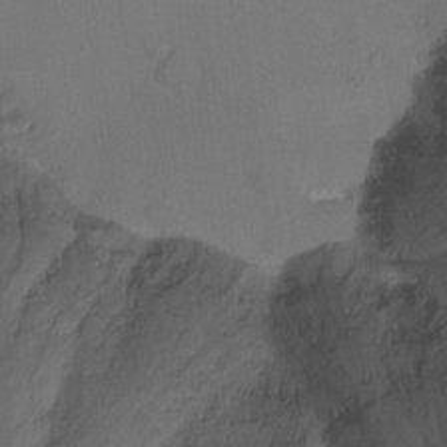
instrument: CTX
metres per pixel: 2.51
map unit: Nhu
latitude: -12.9542
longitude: -41.6127
